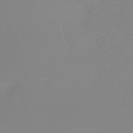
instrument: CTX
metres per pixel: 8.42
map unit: lHb
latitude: -49.6344
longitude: 68.5195
